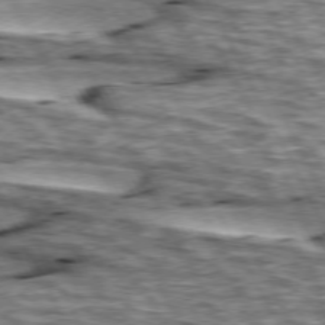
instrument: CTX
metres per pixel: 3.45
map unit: lApd
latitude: 74.2523
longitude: -55.2726
